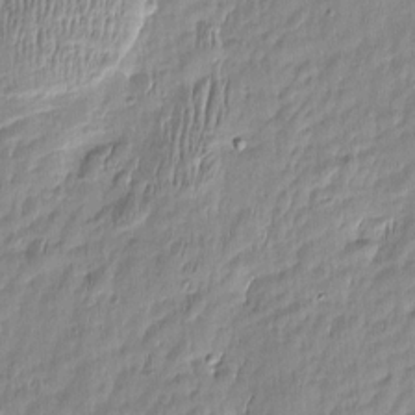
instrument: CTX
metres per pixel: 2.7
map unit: Htu
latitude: -5.9556
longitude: 174.5384
